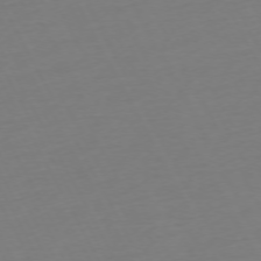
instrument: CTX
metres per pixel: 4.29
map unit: Ap
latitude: -73.9745
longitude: -69.7072
